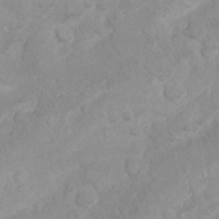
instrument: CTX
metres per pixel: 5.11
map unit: Nhu
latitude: 26.5546
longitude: -61.9906
